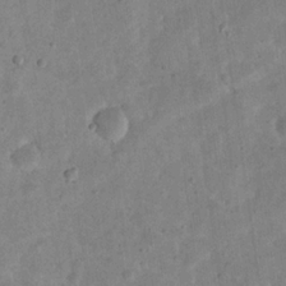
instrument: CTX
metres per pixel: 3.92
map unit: eHh
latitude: 21.9150
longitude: -66.6112
